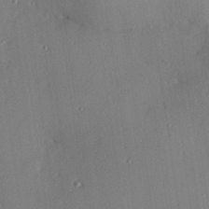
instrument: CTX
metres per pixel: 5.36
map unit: Hve
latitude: 26.6302
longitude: -91.2348
